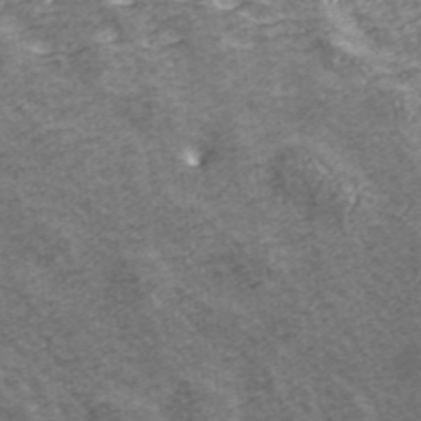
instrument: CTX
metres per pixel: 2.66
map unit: eHh
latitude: 43.2726
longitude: -91.8961
